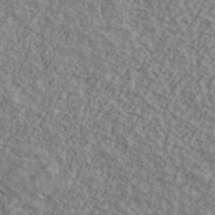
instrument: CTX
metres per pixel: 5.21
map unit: Ave
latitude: 40.6679
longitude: -111.0081
